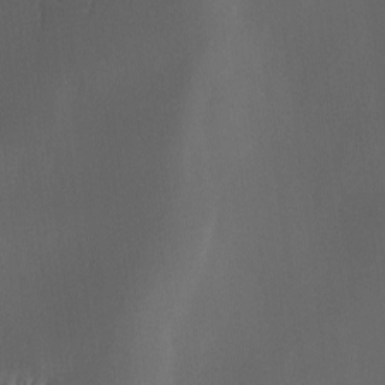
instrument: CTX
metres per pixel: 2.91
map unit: Ave
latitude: -7.0108
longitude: -122.1389
